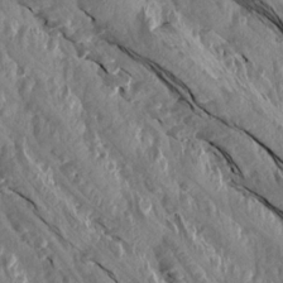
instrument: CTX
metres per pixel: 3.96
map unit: Aa
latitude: 15.2159
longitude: -145.2159
